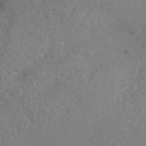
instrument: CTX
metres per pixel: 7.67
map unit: Nhe
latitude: -40.4251
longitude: -110.2334
